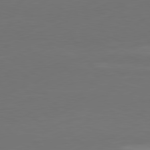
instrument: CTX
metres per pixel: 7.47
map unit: Ap
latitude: -81.7856
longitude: -85.2915
